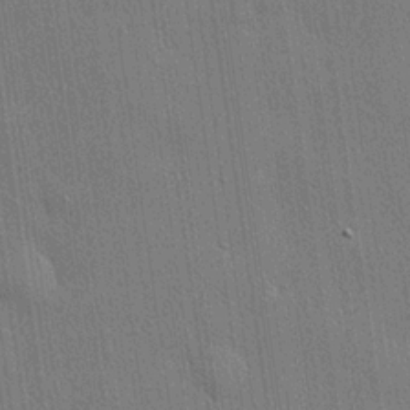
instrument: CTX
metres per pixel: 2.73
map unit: lHvf
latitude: 20.4412
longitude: 141.8044
